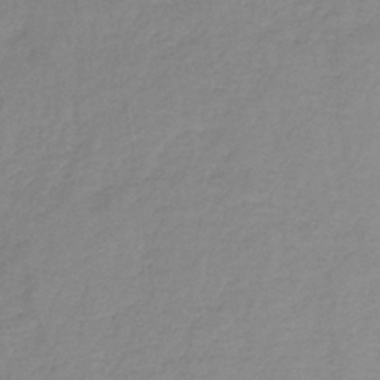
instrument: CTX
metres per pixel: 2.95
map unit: lHb
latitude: -38.7841
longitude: 71.7289
